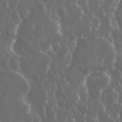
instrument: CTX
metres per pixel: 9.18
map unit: eHh
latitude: 34.1200
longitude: -59.0836
